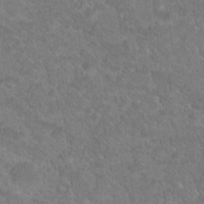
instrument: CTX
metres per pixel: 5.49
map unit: Hto
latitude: 19.5560
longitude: -38.2333
